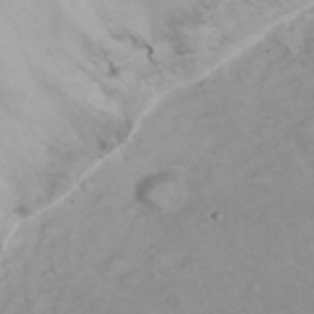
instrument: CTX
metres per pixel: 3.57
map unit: eHh
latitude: 22.3656
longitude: -63.2537
